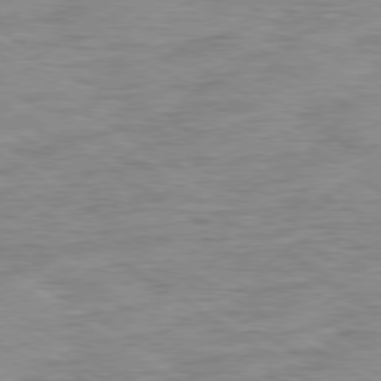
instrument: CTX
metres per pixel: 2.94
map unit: Ap
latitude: -79.9367
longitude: -48.8569
